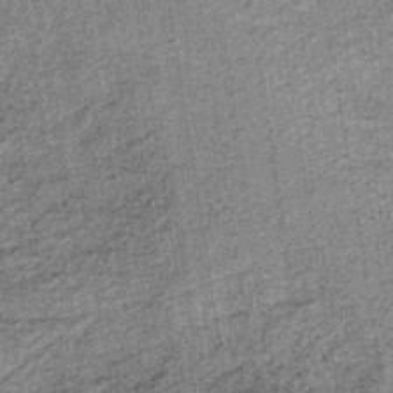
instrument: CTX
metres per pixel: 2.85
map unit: lHb
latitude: -37.6344
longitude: 64.2551
